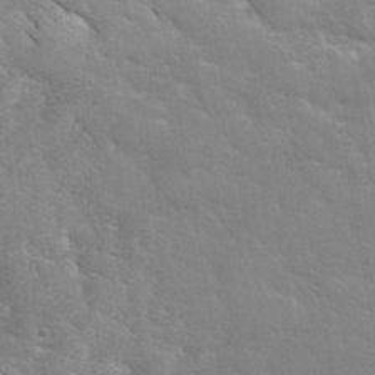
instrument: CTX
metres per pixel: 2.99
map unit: eHh
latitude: 36.3845
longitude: -66.8191
